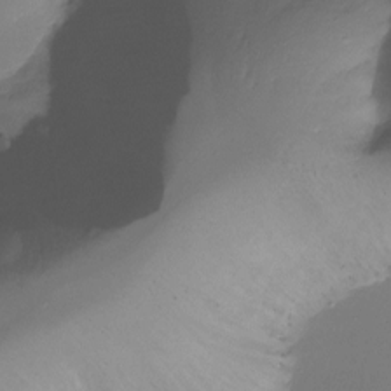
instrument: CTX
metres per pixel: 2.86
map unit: Ht
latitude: -17.9178
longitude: -44.8569
